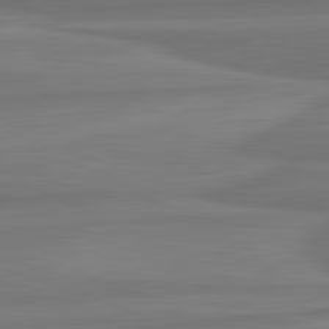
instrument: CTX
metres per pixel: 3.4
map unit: lApd
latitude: 82.6679
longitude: 169.7855
